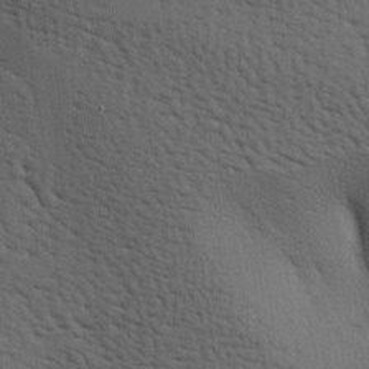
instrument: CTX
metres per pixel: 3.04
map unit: lAa
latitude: -7.0486
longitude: -125.4804
